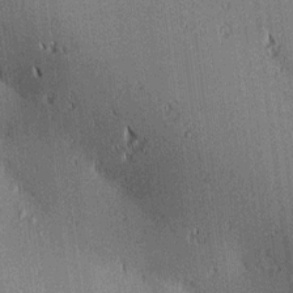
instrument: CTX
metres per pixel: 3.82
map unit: lAa
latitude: 11.1781
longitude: -108.9135
